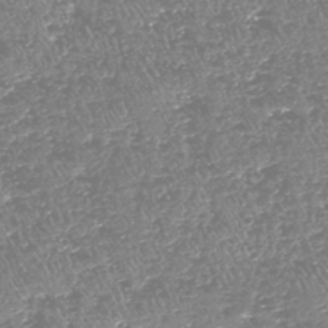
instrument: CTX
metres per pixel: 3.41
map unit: HNhu
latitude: -48.2740
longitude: 29.4454
